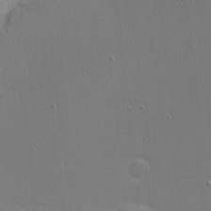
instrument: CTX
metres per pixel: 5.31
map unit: eHh
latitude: -4.1416
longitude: -82.6679
